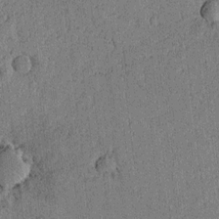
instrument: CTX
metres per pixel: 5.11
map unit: lAvf
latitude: 4.4412
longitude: 158.4817
